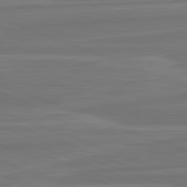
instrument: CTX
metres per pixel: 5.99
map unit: lApd
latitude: 82.3845
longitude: -174.6113
